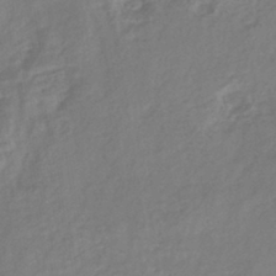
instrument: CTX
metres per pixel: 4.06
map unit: eHb
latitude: -40.7841
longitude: 78.9919
